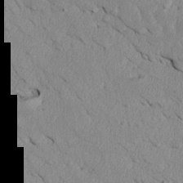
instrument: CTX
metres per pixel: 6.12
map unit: Htu
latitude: 3.6505
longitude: 152.8219
